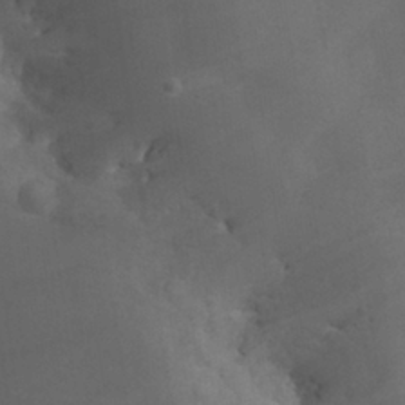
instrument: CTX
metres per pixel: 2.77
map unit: Nhu
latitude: 28.3467
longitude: -66.1199
